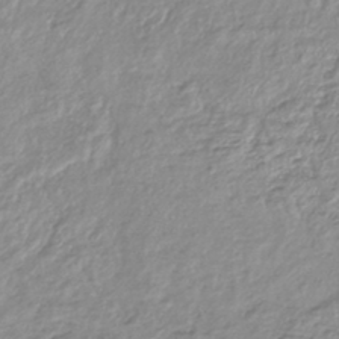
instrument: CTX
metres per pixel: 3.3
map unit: lHb
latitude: -41.7855
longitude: 69.9178
